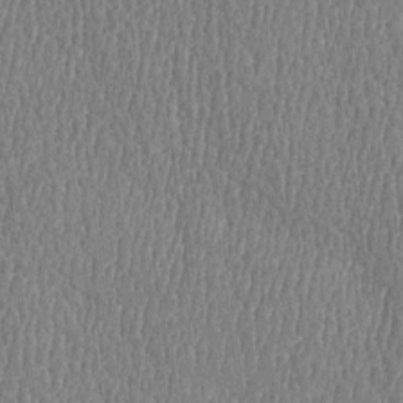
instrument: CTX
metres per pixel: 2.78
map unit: Htu
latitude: -4.8786
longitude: 175.9178
